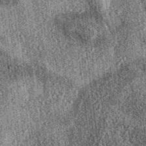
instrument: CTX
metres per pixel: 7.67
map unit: eAb
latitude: 36.5168
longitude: 107.3321
